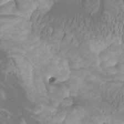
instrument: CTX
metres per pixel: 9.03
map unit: Htu
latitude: -10.4440
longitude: -74.4979
